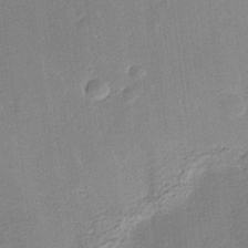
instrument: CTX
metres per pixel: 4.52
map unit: HNhu
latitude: 11.7072
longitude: 9.1242
